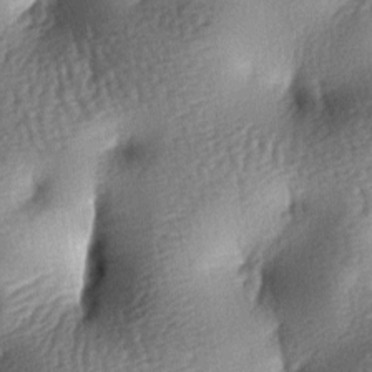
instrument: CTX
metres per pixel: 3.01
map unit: lAa
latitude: -7.8989
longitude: -127.9339
